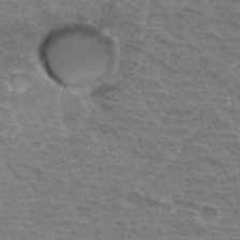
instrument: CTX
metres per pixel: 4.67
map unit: Hto
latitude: 33.9339
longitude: -44.9891
